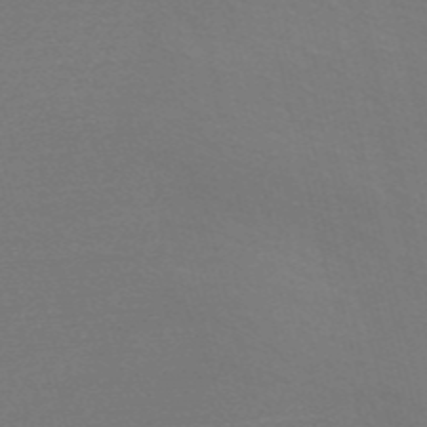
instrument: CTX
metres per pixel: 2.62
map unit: Nve
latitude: -56.7841
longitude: 63.2754
